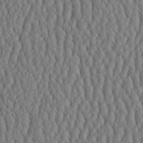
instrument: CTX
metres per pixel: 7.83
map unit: HNhu
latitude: -3.3320
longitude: 13.4643
